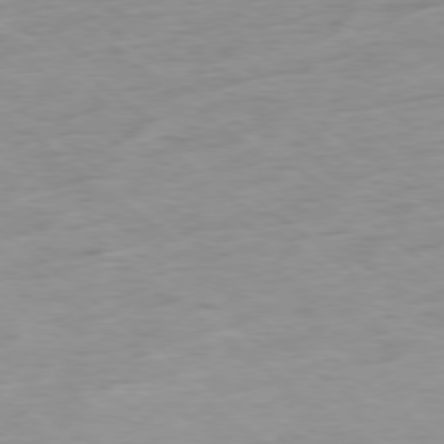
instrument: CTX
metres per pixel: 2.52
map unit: Hpe
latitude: -78.8597
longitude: -23.3671
